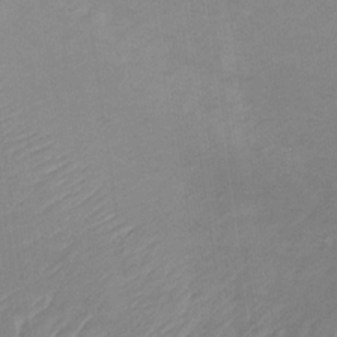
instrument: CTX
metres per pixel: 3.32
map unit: lHb
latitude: -34.4440
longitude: 68.3306
